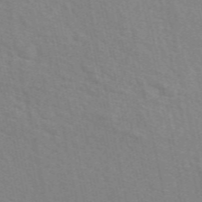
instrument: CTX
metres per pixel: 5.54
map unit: eAb
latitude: 51.1970
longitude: 113.4077
